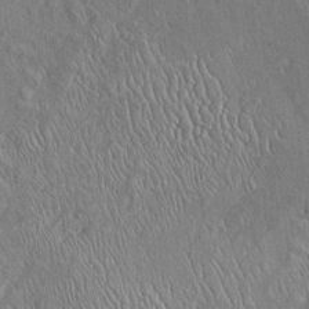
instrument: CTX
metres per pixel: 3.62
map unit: Htu
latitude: -6.5951
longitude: 155.1431
